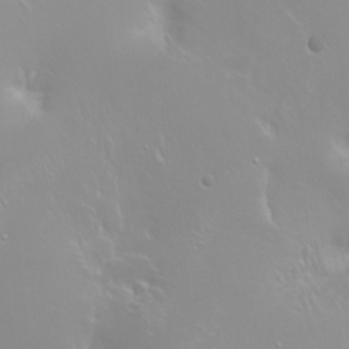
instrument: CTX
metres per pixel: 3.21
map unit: Ht
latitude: -2.1038
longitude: -61.0458
